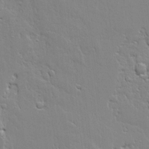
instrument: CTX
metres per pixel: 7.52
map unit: Ave
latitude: 20.2334
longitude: -127.5749
